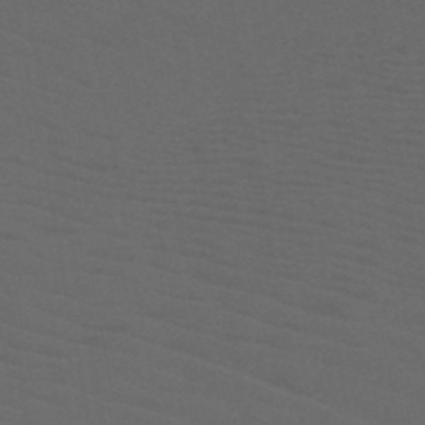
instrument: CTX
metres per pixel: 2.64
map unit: HNb
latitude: -50.2361
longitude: -45.8016
